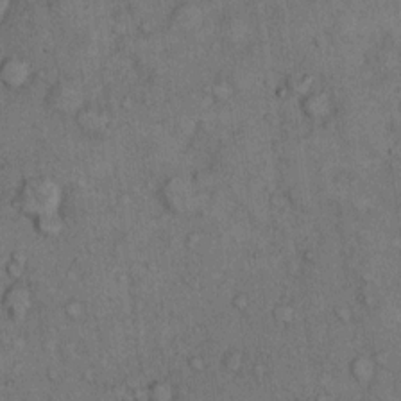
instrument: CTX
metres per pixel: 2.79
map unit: Hto
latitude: 10.4601
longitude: -59.4615
